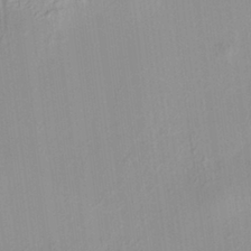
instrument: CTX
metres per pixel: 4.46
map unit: HNhu
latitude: 7.3104
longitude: 13.5966
